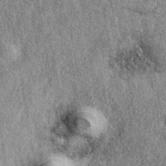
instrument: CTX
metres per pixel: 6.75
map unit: eAb
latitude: 39.7072
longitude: 108.3873
